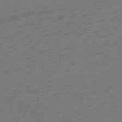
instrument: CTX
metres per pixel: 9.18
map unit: Ap
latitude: -76.6141
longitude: -78.8947
